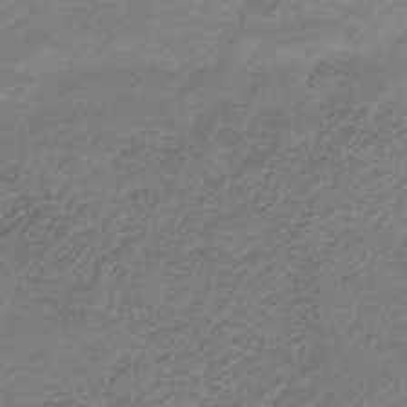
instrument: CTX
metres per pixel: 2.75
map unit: HNb
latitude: -33.0676
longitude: 58.2361
